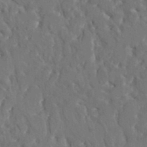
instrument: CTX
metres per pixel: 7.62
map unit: HNhu
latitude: 4.1956
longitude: 10.3684
